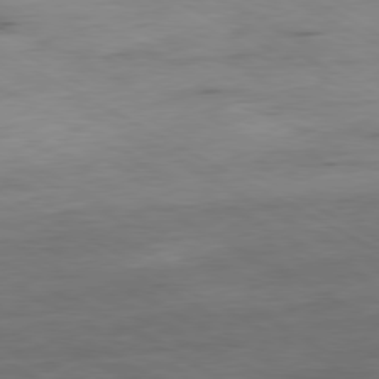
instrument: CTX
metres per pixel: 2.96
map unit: Ap
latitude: -80.5007
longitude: -83.4237
